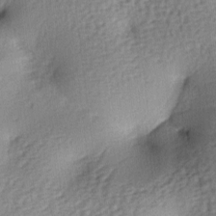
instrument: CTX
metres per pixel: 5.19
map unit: lAa
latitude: -7.1242
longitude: -126.6302
